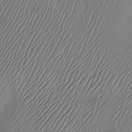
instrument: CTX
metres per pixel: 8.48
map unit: Hve
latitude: -10.7463
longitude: 173.6344
